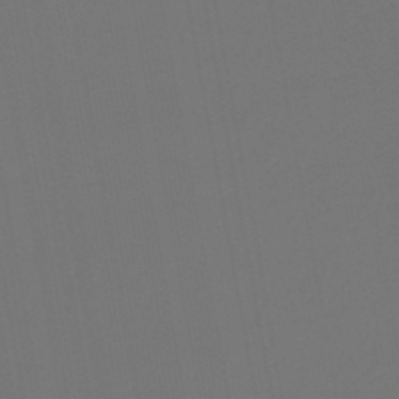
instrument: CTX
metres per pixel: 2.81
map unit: lHb
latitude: -47.6155
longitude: 71.3699
